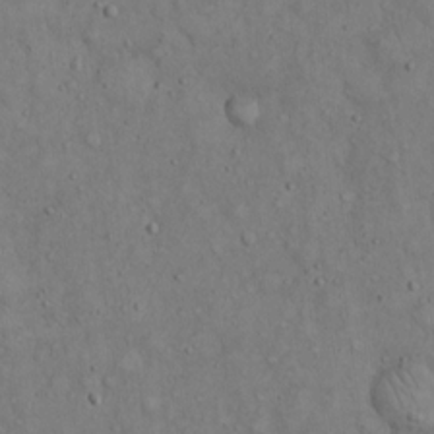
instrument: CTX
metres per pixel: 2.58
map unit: Hto
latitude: 14.5546
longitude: -58.0822
